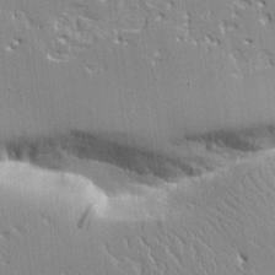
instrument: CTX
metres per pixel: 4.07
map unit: Aa
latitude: 12.1200
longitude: -127.6883
